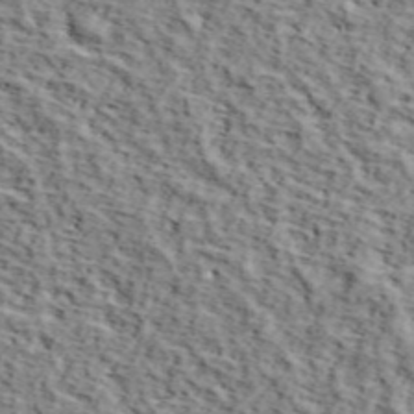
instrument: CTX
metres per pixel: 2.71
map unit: lHvf
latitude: 38.2711
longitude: -87.0269
